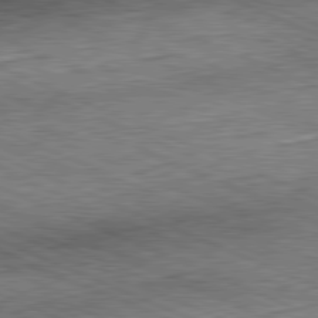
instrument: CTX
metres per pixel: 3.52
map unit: Hpe
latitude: -82.0472
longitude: 11.2943
